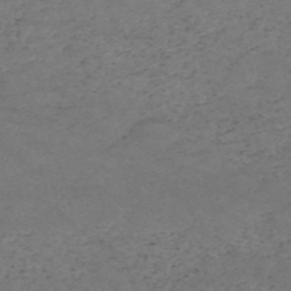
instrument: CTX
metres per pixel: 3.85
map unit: HNb
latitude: -55.5399
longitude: -44.4412
